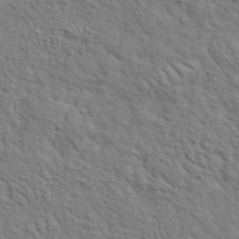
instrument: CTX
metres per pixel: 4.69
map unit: lHvf
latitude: 35.8772
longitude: -85.8206
